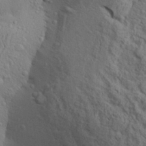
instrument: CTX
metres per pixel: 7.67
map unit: Aa
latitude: 28.4412
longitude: -132.1389
